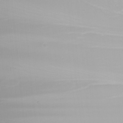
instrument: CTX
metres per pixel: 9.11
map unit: Nhu
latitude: -5.9367
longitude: -90.1200
